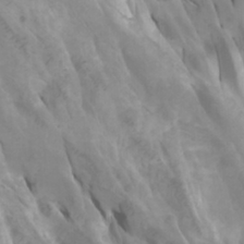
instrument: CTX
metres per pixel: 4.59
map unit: Htu
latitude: -6.1605
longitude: -76.3278
